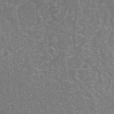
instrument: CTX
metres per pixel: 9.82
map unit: Nhu
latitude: 26.1200
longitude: -64.1011
